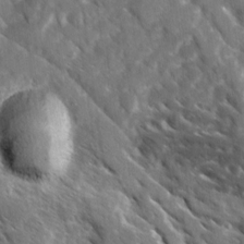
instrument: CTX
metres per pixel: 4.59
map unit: Ave
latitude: 16.9703
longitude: -130.9136
